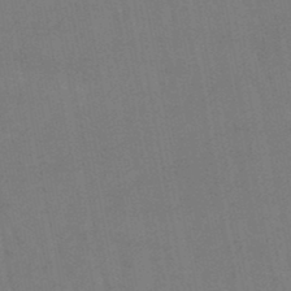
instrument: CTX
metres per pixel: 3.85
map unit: eHb
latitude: -46.5762
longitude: 78.7274
